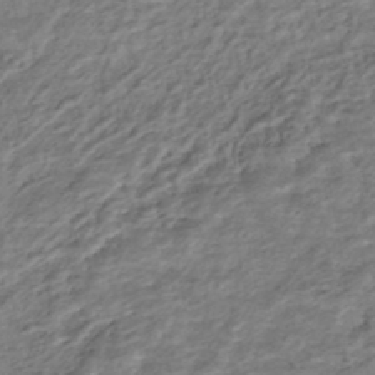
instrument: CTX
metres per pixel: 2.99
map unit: HNhu
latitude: -44.4251
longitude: 102.2740
